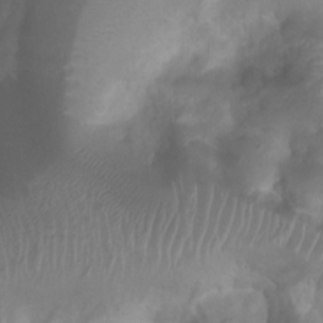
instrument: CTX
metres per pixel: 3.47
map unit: Htu
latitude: 3.7638
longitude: -21.5182
